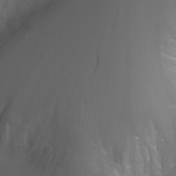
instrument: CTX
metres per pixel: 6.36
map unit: Nhu
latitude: -7.1998
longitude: -74.9703
